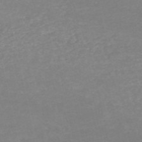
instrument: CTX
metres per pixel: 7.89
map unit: HNb
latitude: -53.8044
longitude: -34.0444
